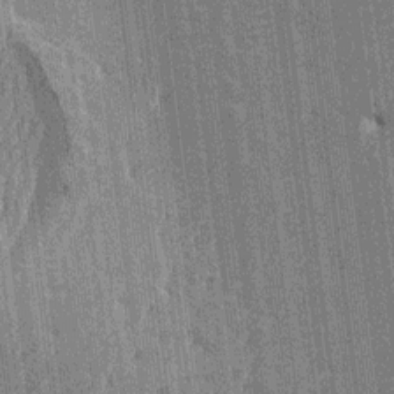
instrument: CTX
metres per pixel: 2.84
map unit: HNhu
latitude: 6.6301
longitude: -6.1389
